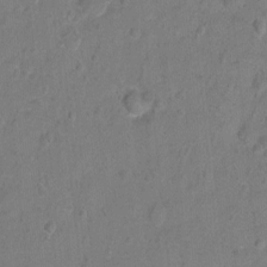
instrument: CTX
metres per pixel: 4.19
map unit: Hto
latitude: -6.4251
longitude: -35.5371
